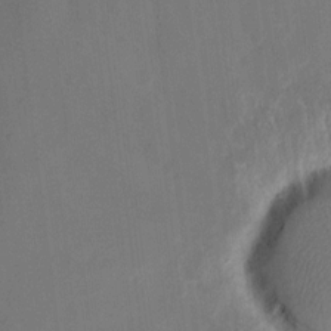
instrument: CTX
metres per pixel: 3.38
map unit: eHh
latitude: 10.1389
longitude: -69.2537
